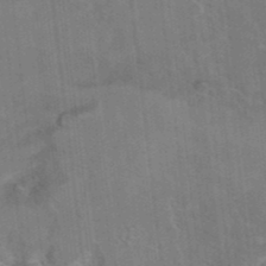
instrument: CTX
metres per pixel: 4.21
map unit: Hto
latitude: 9.3293
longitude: -35.6882
